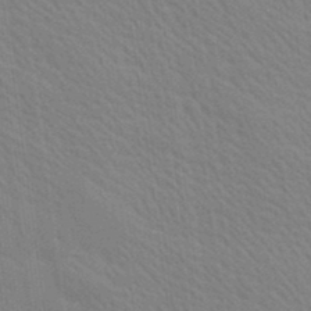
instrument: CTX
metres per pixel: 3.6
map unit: Ave
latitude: 20.2712
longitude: -139.2159
